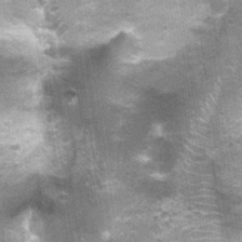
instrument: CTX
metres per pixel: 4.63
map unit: Nhu
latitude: 0.1011
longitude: -17.1025
